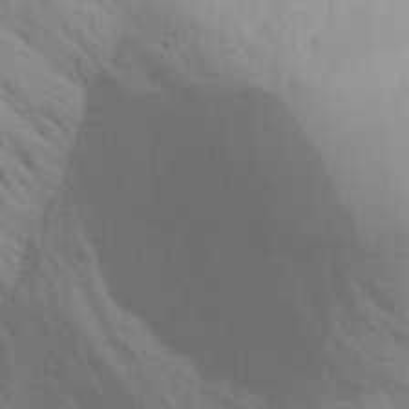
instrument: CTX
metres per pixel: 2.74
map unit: Aa
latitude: 25.5371
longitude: -131.4427
